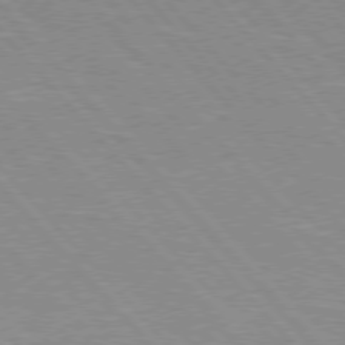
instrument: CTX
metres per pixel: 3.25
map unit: Hpe
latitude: 76.1200
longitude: -126.3656
